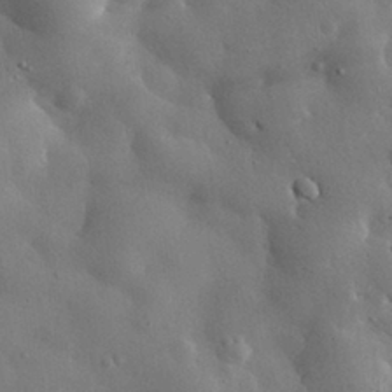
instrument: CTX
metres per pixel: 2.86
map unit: eHh
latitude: 30.7058
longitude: -80.6301
